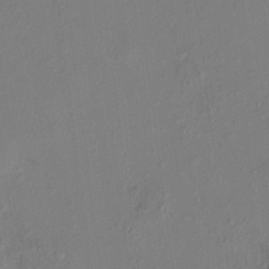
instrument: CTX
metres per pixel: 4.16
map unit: HNhu
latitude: 7.1781
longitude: -0.0633
